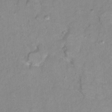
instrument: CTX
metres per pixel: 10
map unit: Hto
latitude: 7.7827
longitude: -36.3656
